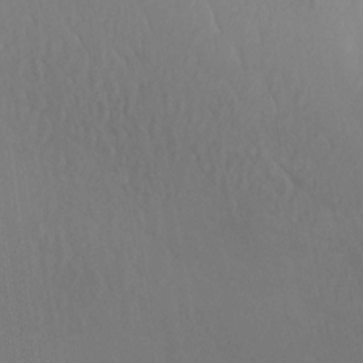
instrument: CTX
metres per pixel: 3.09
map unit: Nhu
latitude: -10.9353
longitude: -75.2915
